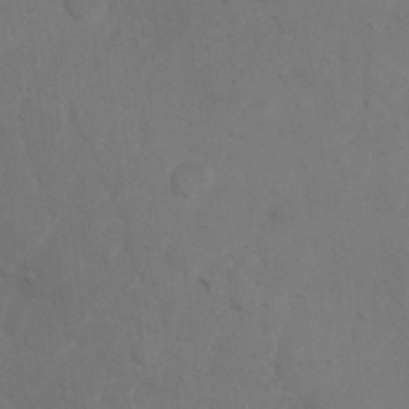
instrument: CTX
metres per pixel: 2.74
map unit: Nhu
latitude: 8.7813
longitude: -24.5923
